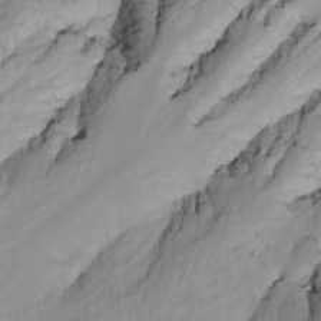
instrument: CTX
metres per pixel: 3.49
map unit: Nhu
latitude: -4.8408
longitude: -95.0648
